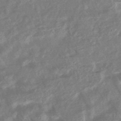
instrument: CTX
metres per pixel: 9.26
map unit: HNhu
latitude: -45.5399
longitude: 92.7463
